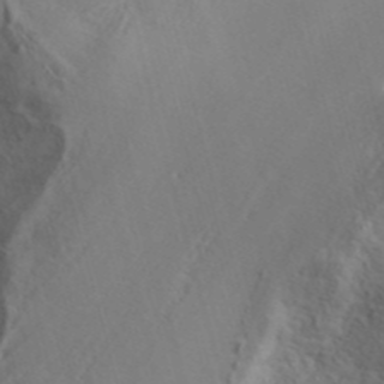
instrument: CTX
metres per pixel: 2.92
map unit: ANa
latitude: 40.9702
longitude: 34.4251
